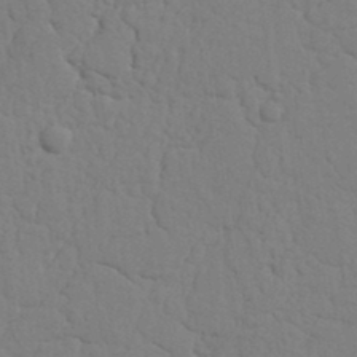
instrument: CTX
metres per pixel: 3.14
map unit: Nhu
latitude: 19.7827
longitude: -76.3467
